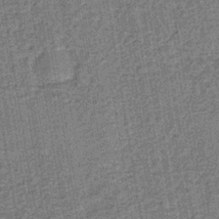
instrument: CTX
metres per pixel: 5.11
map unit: lHb
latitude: -39.7289
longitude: 60.3873
